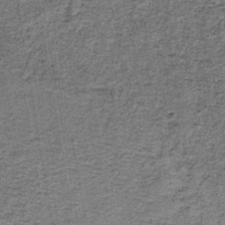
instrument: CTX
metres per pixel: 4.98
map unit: lHb
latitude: -40.2172
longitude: 57.8611
